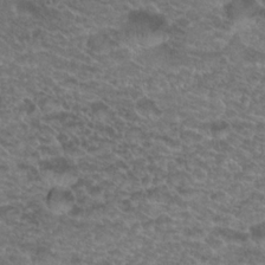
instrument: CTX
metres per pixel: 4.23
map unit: Hto
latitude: 19.9528
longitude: -37.1214
